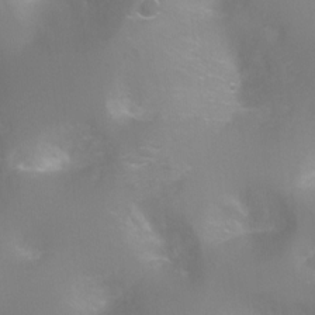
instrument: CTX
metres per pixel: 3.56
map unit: Ht
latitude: -6.6140
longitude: -32.3845
